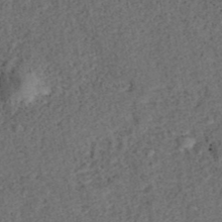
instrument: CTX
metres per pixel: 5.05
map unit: ANa
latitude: 39.5182
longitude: 21.8233
